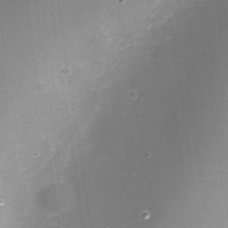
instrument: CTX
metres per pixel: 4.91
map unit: Nhe
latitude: -33.2754
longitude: -87.6505
